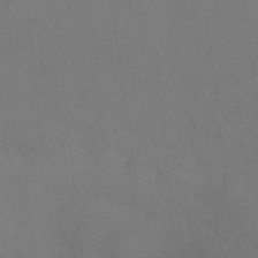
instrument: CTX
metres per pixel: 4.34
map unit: Ht
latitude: 2.3089
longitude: -33.6127
